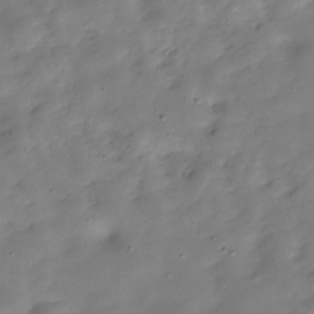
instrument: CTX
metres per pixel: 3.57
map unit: Hve
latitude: -30.5385
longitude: 90.2551
